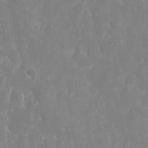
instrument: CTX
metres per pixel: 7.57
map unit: eHh
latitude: 14.9892
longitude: -72.7813
